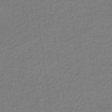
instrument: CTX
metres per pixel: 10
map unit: eHb
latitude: -32.9353
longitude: 70.4818
